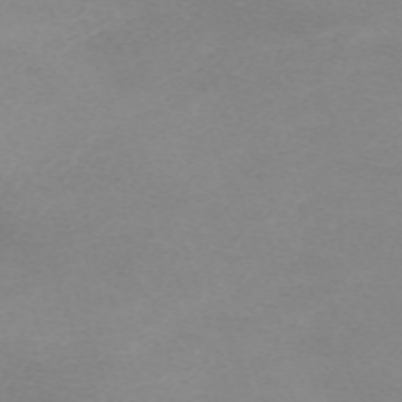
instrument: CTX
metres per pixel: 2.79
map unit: eHh
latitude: -63.3131
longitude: 48.8408
